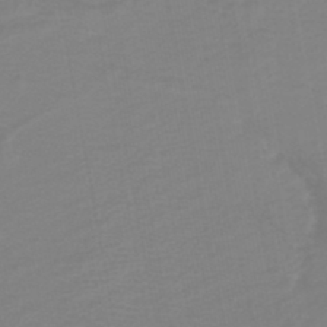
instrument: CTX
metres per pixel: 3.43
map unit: HNb
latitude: -45.3510
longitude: 55.3888
